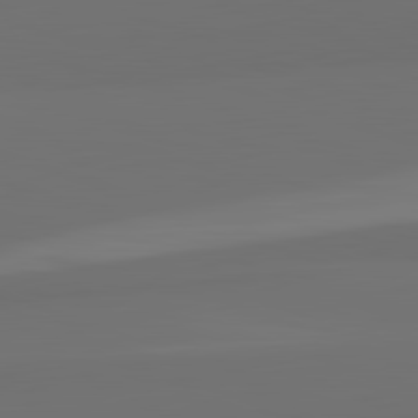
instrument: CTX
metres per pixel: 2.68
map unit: lApd
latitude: 82.5923
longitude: 166.2361
